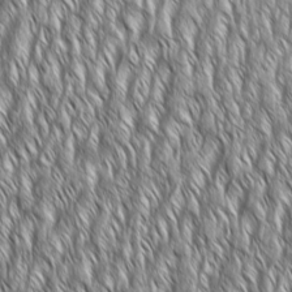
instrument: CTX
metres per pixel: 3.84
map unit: Aa
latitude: 8.1011
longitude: -132.3278
